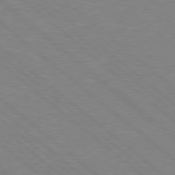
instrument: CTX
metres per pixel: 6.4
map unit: Hpe
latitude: 78.2712
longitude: -123.6316
